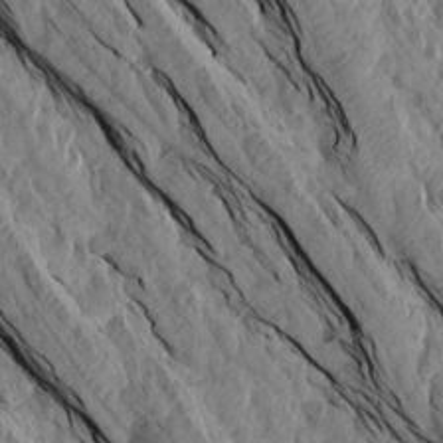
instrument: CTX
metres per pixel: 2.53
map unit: Aa
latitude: 15.5560
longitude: -145.3104
